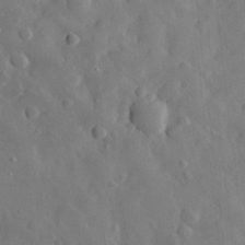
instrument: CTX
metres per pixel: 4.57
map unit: eHh
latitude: 29.2537
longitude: -77.7827
